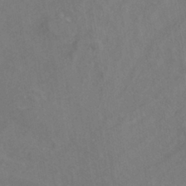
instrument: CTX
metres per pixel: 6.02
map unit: ANa
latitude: -38.6708
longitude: 96.1228
